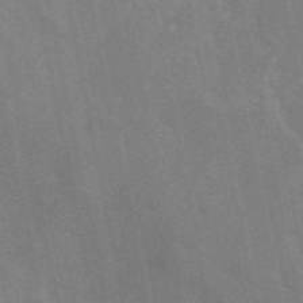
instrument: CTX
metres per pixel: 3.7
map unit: eAb
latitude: 50.0444
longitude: 116.2739
